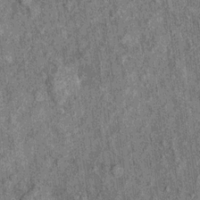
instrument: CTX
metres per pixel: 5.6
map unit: Ht
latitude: 8.8191
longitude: -37.6694
